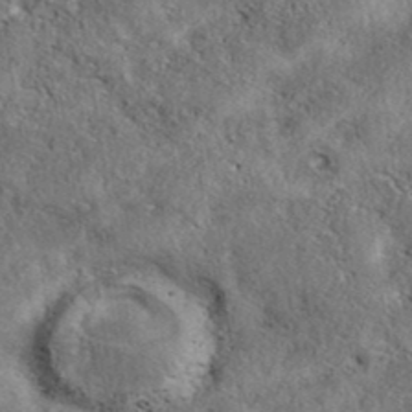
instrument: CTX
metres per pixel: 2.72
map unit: eAb
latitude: 38.6301
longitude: 112.3117
